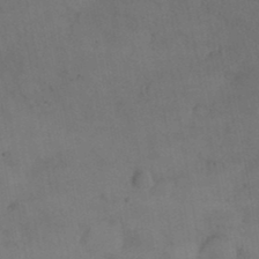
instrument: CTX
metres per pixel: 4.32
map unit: Nhu
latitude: 27.1403
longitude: -69.7261
